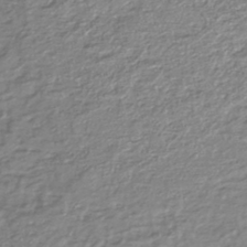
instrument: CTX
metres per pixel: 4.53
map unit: lHb
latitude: -41.3132
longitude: 75.8045
